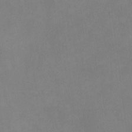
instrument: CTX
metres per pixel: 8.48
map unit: eHh
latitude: -8.4251
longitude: -67.6693
